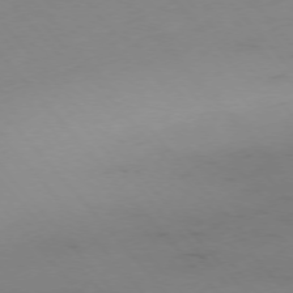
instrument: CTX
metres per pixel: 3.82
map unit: Hpe
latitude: -76.4251
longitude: -19.9339
